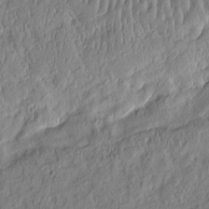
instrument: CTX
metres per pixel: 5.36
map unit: eHh
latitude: -3.0486
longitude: 14.6708
